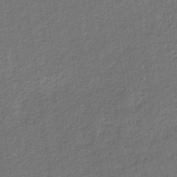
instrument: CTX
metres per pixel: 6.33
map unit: eHb
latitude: -32.3684
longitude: 73.0108
